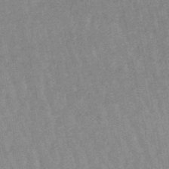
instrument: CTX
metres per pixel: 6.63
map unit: lHb
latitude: -48.0094
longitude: 78.8975
